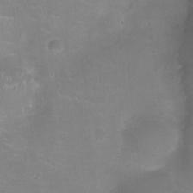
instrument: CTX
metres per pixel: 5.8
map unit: Ht
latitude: -4.5007
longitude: -19.2915
